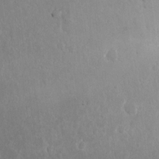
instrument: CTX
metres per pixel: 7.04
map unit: eHh
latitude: 15.7639
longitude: -71.8394
